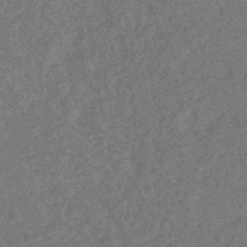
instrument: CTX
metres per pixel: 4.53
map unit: HNhu
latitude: -45.8989
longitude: 99.4076
